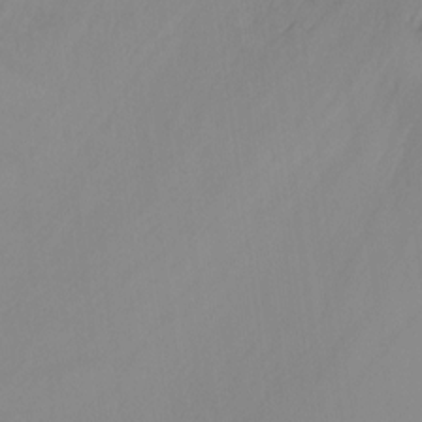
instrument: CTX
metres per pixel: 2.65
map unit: Ht
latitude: 0.4223
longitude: -32.7435
